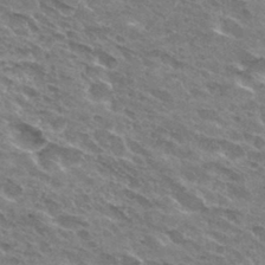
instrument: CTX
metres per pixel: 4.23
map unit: Hto
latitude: 31.9528
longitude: -44.8947
